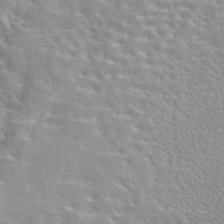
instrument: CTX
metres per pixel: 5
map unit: eAb
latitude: 44.1200
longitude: 110.1227
